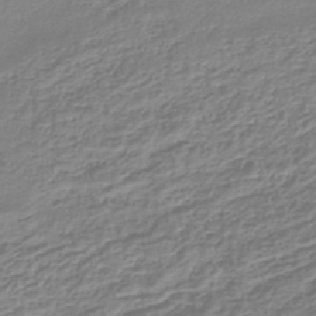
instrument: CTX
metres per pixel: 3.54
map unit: lHb
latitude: -44.9164
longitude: 73.5399
